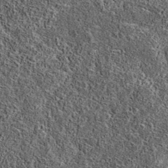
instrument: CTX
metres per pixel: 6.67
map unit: eAb
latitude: 36.4223
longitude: 108.8786
